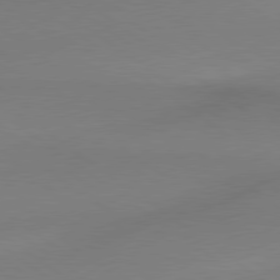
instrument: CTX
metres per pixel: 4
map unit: lApd
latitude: 79.0837
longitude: 178.9352
